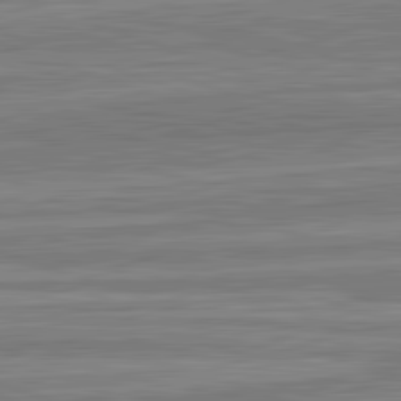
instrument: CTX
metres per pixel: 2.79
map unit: lApd
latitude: 82.8002
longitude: 178.9730
